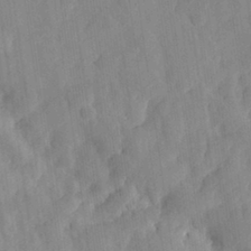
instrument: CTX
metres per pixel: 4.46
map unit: eHh
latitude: 29.6127
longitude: -74.7435
